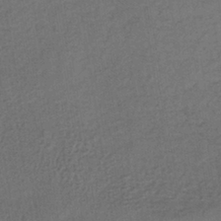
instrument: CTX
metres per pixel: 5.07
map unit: lHb
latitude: -38.7085
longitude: 71.3132
